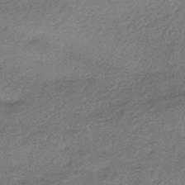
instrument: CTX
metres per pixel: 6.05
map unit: HNhu
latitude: -43.3509
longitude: 93.2187
